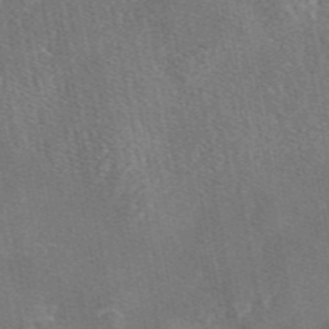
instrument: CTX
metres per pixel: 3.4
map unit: eAb
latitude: 46.4979
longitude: 107.1620
